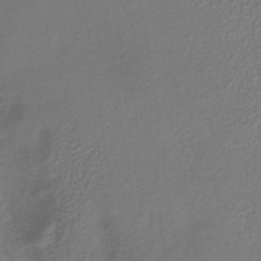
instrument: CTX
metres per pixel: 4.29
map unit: lHb
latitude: -38.6330
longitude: 61.8611
